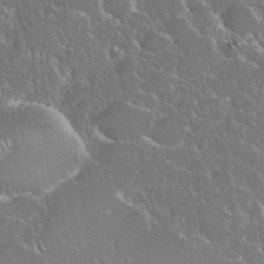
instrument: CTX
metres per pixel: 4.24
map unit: eHh
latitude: 37.0648
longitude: -61.1025
